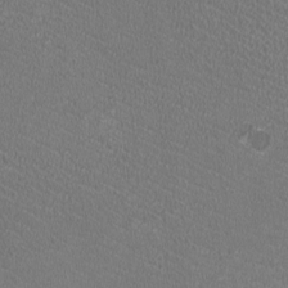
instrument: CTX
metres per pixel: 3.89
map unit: HNhu
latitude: -2.5573
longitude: -2.0444
